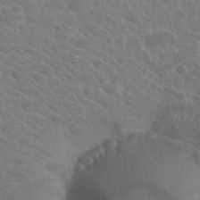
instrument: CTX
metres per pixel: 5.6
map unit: Hto
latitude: 22.4412
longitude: -39.6316
